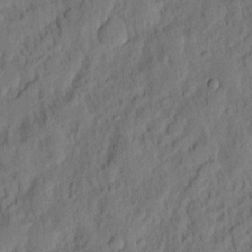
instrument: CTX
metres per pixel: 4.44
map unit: eHh
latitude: 5.2537
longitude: -76.9891
